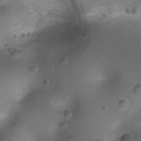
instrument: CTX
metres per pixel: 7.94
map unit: Ht
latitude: 4.3656
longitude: -21.1403
